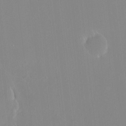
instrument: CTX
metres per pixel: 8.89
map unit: HNhu
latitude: 7.1970
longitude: 2.2928
